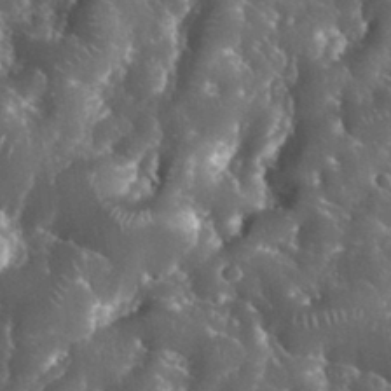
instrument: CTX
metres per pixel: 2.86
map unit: eHh
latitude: 33.8583
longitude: -62.8380
